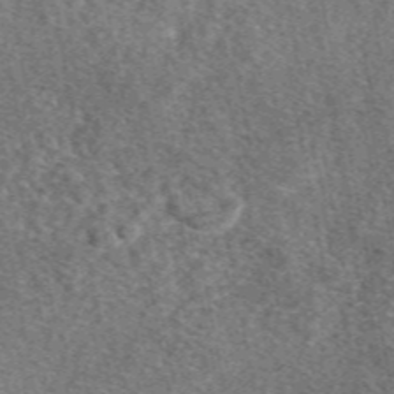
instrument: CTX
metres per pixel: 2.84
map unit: eAb
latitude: 48.5924
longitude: 111.7855
